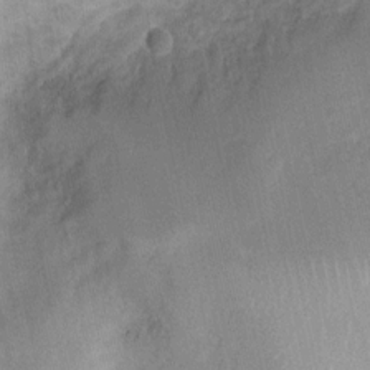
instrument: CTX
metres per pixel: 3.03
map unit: Nhu
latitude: 3.2159
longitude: -16.2333
